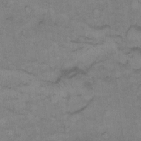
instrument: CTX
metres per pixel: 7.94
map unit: Hto
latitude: 7.5371
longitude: -60.8002
